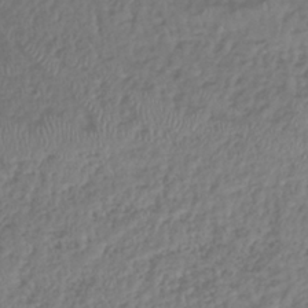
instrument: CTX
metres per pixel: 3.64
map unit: lHb
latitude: -39.0864
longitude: 71.2943
